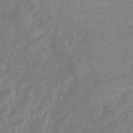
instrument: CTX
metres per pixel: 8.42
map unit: lHb
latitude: -44.1984
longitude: 79.5210
